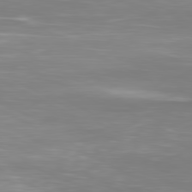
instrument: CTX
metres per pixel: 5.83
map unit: Ap
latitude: -80.9164
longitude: -59.7261
